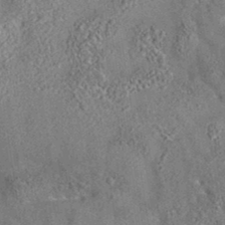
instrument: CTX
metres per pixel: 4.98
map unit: eAb
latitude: 35.4237
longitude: 113.4266
